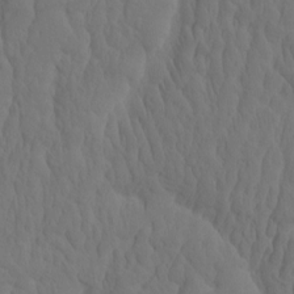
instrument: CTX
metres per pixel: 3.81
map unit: eHh
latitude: -1.8801
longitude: 15.0109
